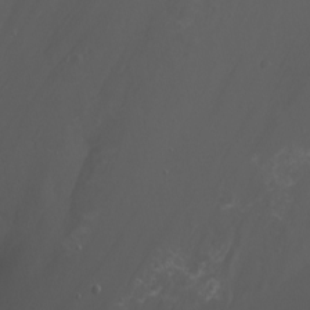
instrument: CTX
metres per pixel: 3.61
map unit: Nhu
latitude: -6.8975
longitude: -75.6694
